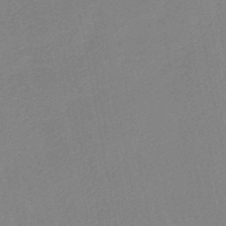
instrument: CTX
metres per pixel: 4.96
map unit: eHb
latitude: -46.1605
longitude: 80.9920
